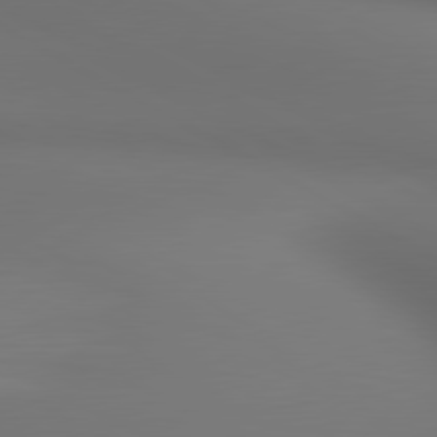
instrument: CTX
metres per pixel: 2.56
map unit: lApd
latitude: 80.7435
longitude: 136.7463
